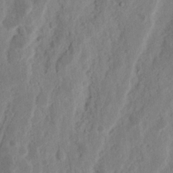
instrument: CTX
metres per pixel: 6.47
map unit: Nhu
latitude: 15.6316
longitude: -73.9151
